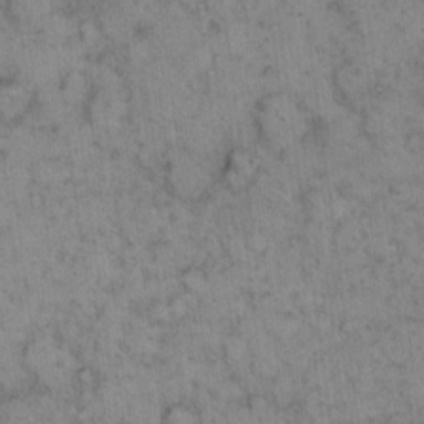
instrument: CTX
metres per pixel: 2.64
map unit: eHh
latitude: 15.0081
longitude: -64.6679
